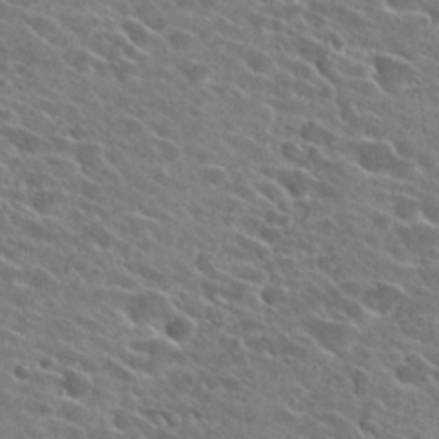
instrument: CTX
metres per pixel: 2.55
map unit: Hto
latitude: 26.7057
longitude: -42.8758
